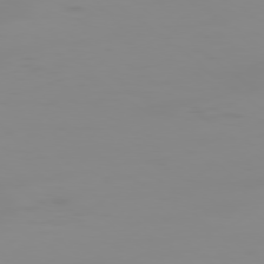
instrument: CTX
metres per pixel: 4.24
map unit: Ap
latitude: -78.6707
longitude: -95.5371
